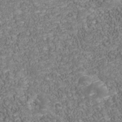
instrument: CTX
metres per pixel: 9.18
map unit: Nhu
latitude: -39.1053
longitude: -83.5938
